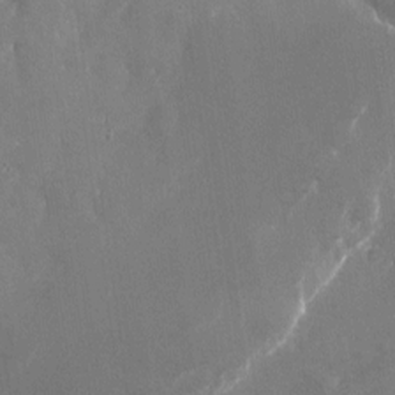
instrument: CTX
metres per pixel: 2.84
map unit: Nhu
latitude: -22.5007
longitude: -72.6869
